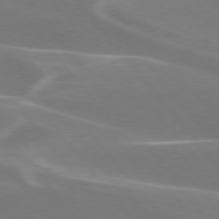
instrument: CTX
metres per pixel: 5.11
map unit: lApd
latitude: 75.4615
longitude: -63.1026
